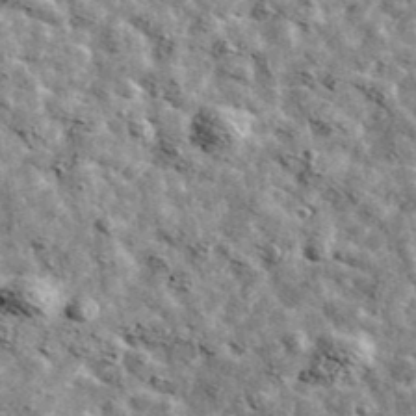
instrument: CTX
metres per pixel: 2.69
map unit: Ave
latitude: 42.6302
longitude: -107.6316
